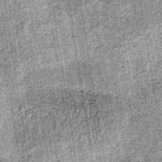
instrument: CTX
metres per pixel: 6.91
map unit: lHb
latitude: -37.6344
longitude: 67.2943
